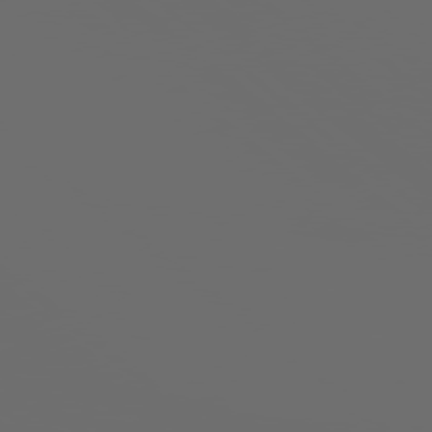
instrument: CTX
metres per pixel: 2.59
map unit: Hpe
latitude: 78.3845
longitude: 176.7463
